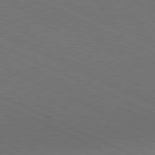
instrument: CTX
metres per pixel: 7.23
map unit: Hpe
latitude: -81.4266
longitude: 14.9731
